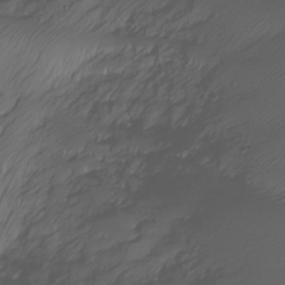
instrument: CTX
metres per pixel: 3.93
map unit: Hve
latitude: -28.6707
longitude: 91.8045
